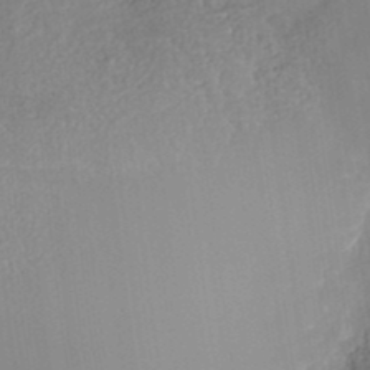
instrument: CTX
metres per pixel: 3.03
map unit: Nhe
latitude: -38.5196
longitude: -148.6113
